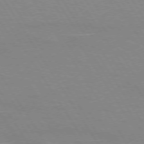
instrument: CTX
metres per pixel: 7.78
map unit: lApd
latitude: 73.4049
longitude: -56.2900
